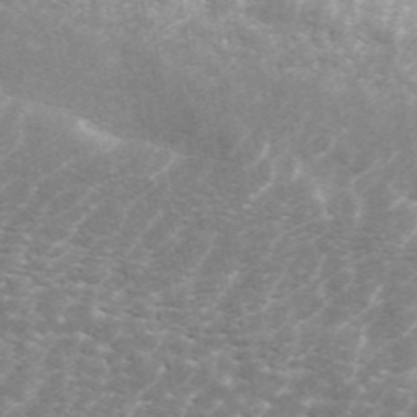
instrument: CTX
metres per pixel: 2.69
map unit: ANa
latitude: 45.1592
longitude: 30.0094
